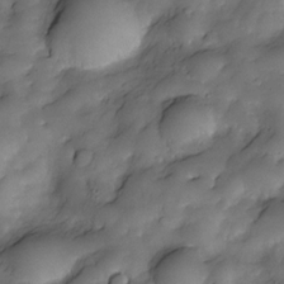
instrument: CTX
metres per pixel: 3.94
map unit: Nve
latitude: -27.2564
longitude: -148.5735
